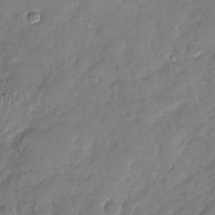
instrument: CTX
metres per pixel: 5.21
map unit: Nhu
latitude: -28.7463
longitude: -62.1389
